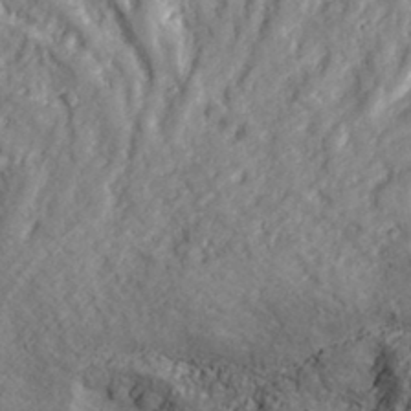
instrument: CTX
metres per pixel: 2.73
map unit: lHvf
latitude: 36.2334
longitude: -90.4223
